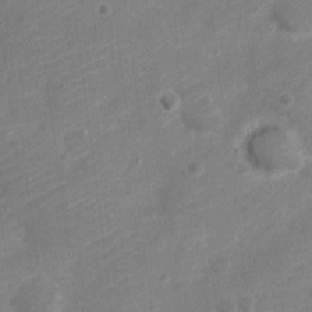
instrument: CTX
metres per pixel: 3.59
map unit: Nve
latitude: -18.5763
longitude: 109.0864
